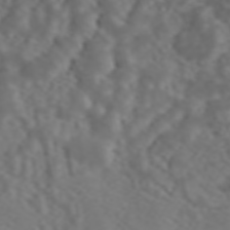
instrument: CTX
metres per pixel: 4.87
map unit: ANa
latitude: 45.1592
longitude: 22.0472
